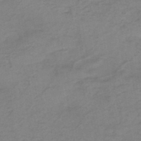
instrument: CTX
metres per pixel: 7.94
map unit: HNb
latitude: -46.8786
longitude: -38.9325
